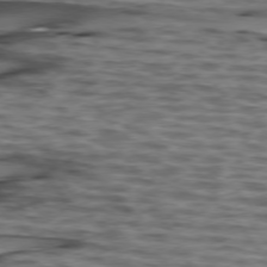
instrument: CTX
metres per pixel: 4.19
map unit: lApd
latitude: 75.7828
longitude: -71.7072
